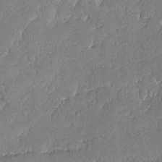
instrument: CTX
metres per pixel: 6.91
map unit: lAvf
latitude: -8.3495
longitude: -112.6868
